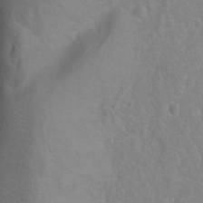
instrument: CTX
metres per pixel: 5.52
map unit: Ht
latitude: 0.1200
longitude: -46.0822
